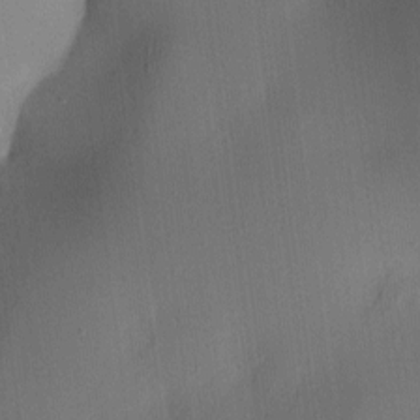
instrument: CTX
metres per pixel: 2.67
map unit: lAa
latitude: 5.3859
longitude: -112.7057
